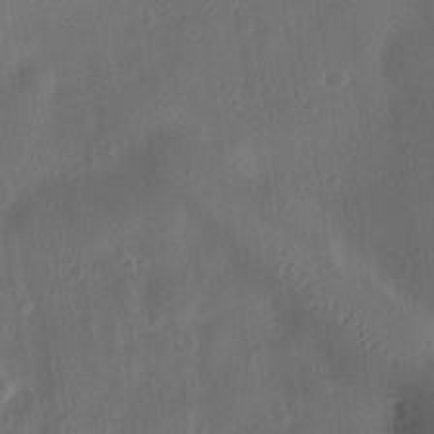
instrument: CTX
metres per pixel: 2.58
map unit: Ht
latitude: 10.8947
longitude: -75.1781
